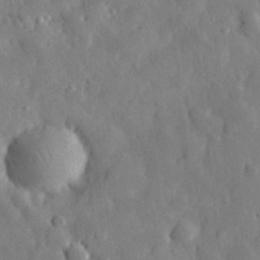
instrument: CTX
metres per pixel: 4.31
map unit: eHh
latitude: 29.3104
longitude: -77.8961
